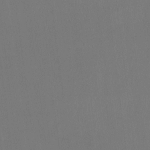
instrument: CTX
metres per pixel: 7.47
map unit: Htu
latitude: -14.0283
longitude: -48.8380
